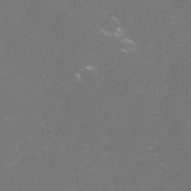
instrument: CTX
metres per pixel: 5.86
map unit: lHvf
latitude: -14.9731
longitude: -101.0270
